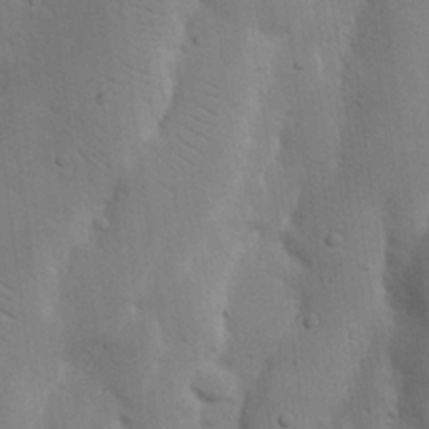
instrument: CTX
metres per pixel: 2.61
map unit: Nhu
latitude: 19.6694
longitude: -74.0444
